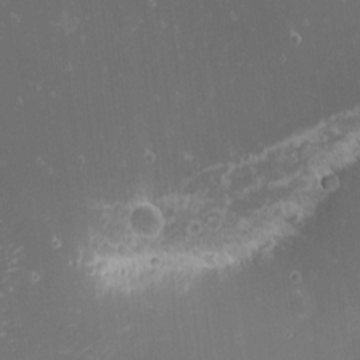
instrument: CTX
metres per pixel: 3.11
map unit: eHh
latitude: -1.5966
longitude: -80.6679
